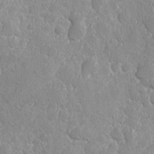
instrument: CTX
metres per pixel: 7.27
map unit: Ave
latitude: -10.6708
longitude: -120.4034
